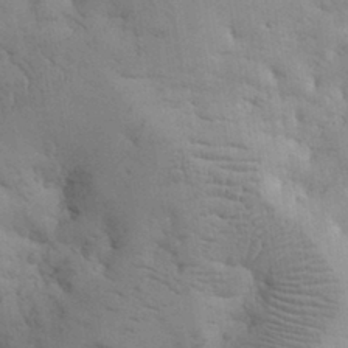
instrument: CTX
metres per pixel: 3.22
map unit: eHh
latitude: 31.8584
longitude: -67.1781
